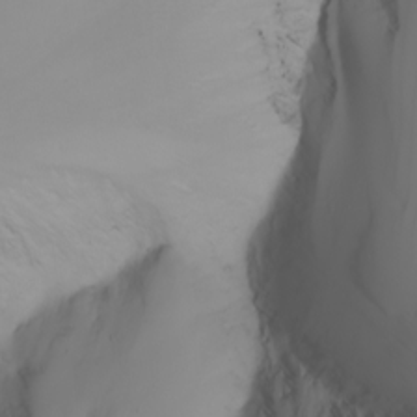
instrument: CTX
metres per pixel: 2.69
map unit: Nhu
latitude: -6.9919
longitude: -82.1199
